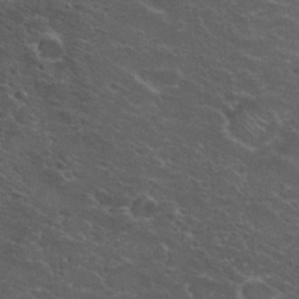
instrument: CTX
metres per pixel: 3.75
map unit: Nhu
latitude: 29.5749
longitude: -49.1025
